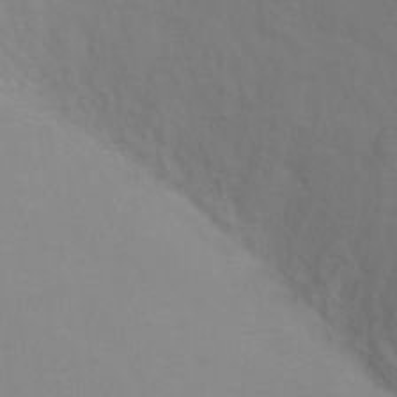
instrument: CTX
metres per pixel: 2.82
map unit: Ht
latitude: 0.4979
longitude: -35.2914
